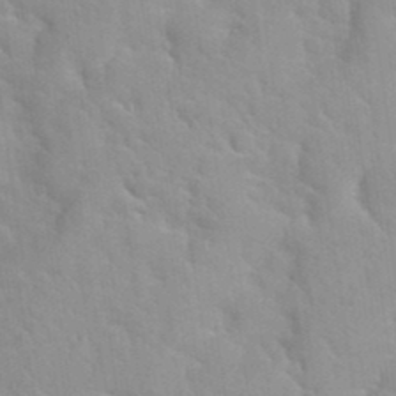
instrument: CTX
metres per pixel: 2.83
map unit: Hto
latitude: 35.1970
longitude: -50.8002
